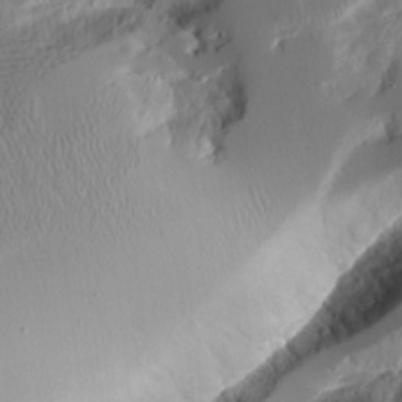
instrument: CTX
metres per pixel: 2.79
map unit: Aa
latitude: 11.5938
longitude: -126.5546
